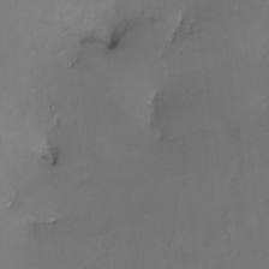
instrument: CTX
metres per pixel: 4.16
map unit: Nhe
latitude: -26.5006
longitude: -110.3845
